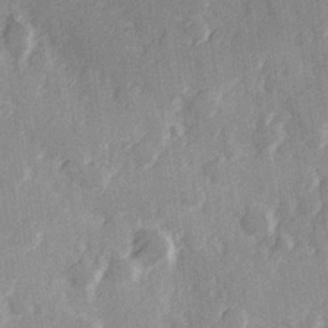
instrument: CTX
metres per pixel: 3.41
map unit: Hve
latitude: 26.1767
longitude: 147.1809
